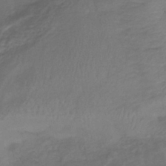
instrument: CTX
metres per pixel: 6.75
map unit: lHb
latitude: -39.5777
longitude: 74.9353
